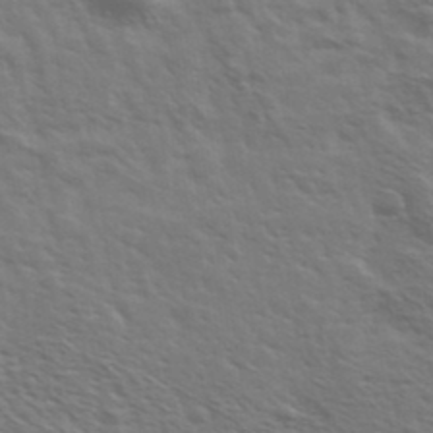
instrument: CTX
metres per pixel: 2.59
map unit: Ave
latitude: 37.8206
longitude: -109.5938
